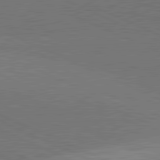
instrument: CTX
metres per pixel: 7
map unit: lApd
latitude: 81.8772
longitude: 148.7086
